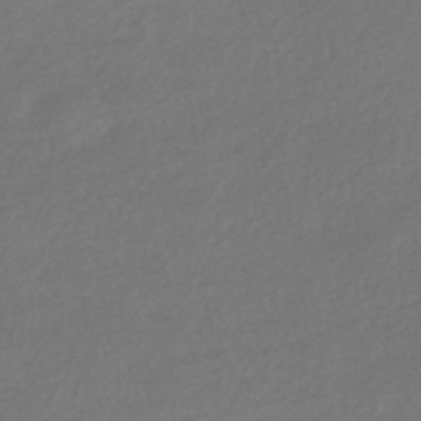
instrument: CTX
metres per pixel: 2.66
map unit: HNhu
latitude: -42.1983
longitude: 94.7085
